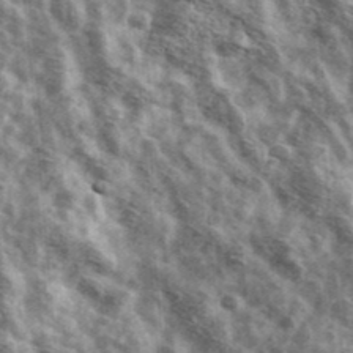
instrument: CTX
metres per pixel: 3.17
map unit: Ave
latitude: 42.2712
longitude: -106.9136
